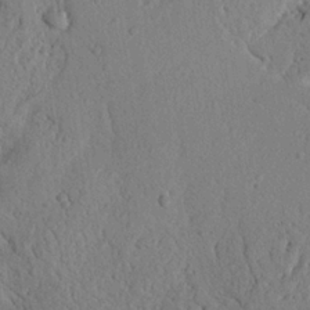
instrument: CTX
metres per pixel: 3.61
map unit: Nhu
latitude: 21.1592
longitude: -76.2333
